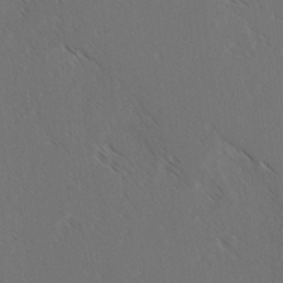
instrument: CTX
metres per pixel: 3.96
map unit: lAvf
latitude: -3.5210
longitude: -113.8394
